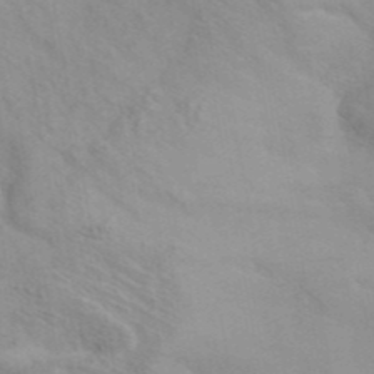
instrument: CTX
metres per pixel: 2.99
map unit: ANa
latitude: 42.7057
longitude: 53.7666
